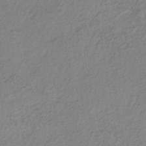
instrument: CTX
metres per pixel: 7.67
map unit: lHb
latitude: -39.1242
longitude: 68.9163
